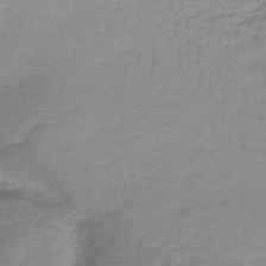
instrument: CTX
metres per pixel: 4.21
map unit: lHb
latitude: -44.0283
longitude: 58.7463
